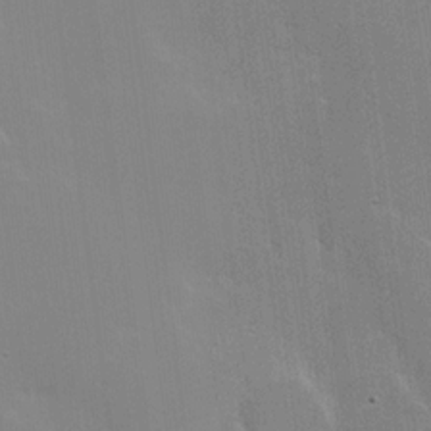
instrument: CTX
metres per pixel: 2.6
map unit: Hve
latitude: 17.7639
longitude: 151.0864
